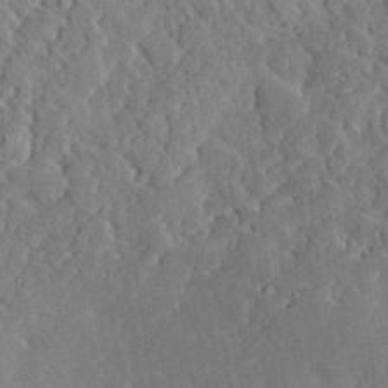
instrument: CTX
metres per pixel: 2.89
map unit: lHvf
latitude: 33.4615
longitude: -91.7072
